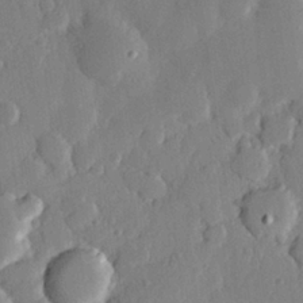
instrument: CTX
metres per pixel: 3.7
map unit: Hve
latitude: 25.8961
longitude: 150.6707
